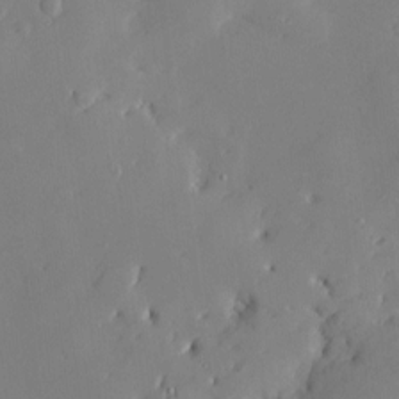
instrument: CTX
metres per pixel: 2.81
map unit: Nve
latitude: -8.0094
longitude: 175.8800
